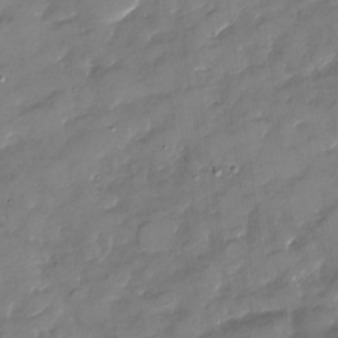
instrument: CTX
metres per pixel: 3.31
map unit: Nhu
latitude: -29.6722
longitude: -73.1593
